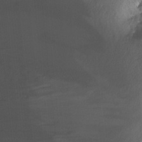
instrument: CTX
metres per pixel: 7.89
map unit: Nhu
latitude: -6.9919
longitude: -45.1970
